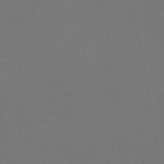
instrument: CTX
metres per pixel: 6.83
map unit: lHb
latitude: -43.6532
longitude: 75.2187
